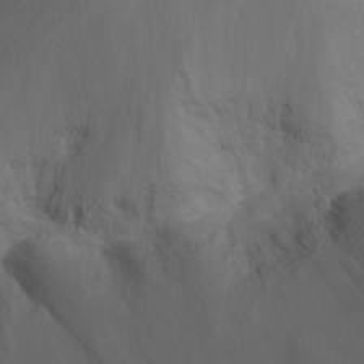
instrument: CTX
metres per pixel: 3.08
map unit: Nhu
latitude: -12.5763
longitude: -66.1577
